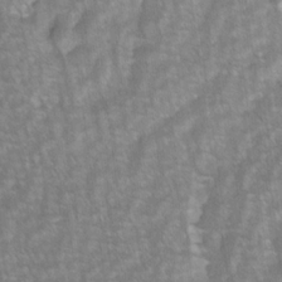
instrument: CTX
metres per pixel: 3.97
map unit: lAvf
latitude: -1.8801
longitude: -113.6883
